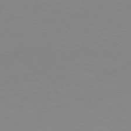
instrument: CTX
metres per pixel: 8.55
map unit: Ap
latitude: -79.3887
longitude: -55.9150
